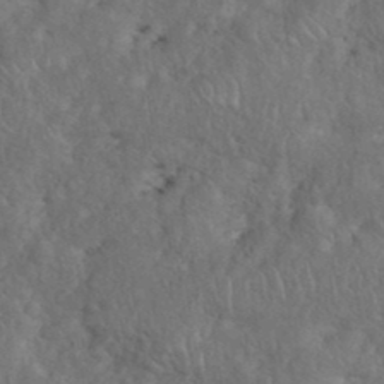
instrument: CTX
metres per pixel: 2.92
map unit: eHh
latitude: 38.1956
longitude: -57.5371
